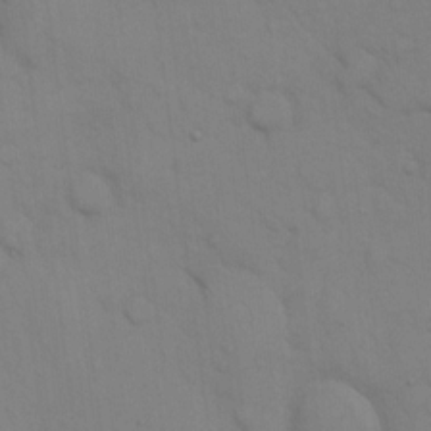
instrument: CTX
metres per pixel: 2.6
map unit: eHh
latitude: 16.7813
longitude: -62.6869
